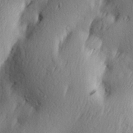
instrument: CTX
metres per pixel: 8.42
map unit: Hve
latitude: 23.6883
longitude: -97.4615
